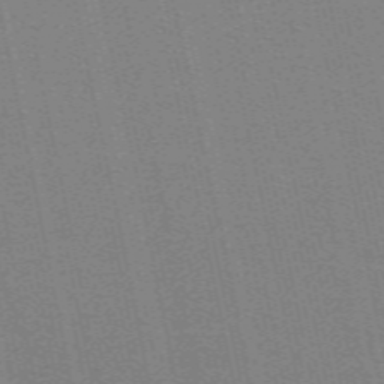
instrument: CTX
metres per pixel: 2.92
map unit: ANa
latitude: 51.5749
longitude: -70.8002
